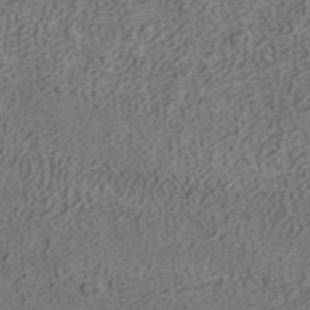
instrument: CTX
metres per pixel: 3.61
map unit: ANa
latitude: 40.8002
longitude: 20.5762
